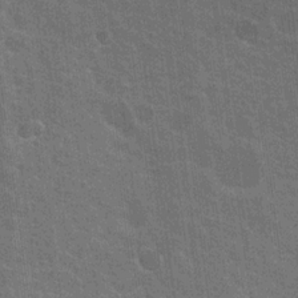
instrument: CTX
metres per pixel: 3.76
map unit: Nhu
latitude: 18.7813
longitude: -30.7247
